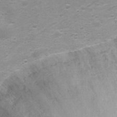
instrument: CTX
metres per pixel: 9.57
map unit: Nhu
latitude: 23.9717
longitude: -61.8961
